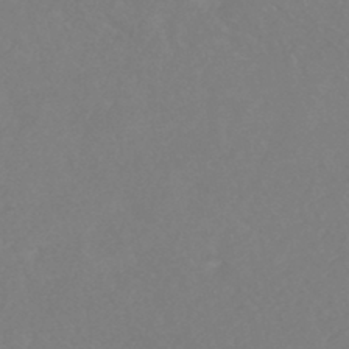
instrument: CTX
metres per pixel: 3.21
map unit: HNhu
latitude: -46.5007
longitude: 97.6533
